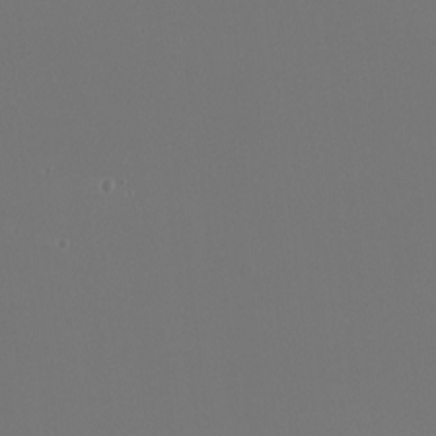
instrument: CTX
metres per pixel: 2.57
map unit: HNhu
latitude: -0.7086
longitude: 0.1984
